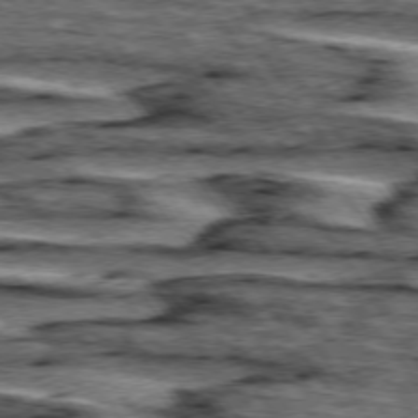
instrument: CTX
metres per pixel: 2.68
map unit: lApd
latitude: 75.1403
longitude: -73.0648
